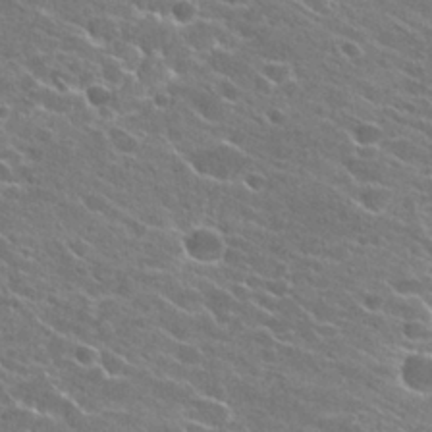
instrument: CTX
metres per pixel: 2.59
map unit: Hto
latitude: 23.5938
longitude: -41.2725
